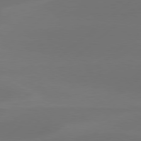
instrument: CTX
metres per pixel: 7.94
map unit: Hpe
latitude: 78.5168
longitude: -130.6113
